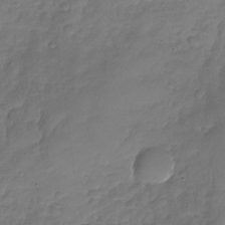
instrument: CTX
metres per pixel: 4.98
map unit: Nhu
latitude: -27.7288
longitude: -64.5735
